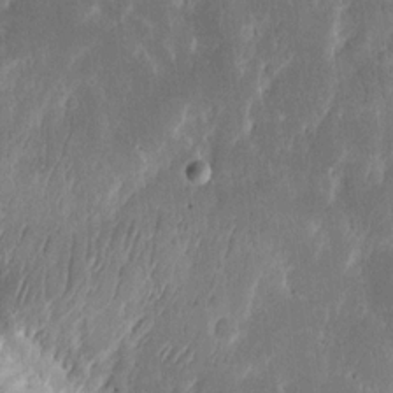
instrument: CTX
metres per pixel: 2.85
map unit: eHh
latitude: 16.0822
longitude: -72.8191
